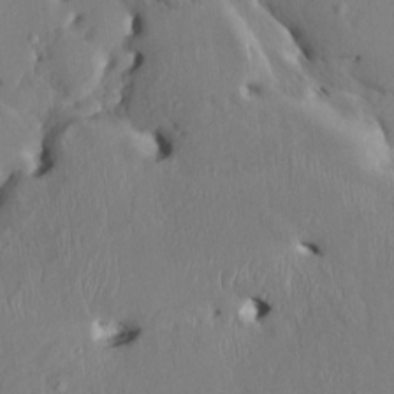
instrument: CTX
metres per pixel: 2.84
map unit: HNhu
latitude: 3.9717
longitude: -4.4790
